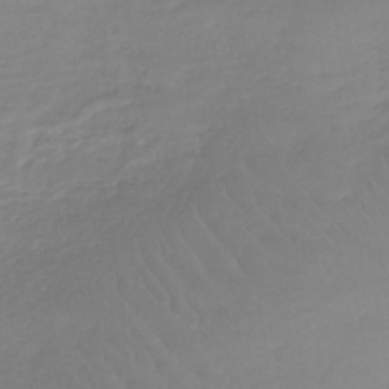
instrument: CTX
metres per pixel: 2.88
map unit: lHb
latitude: -41.5777
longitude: 68.1605
